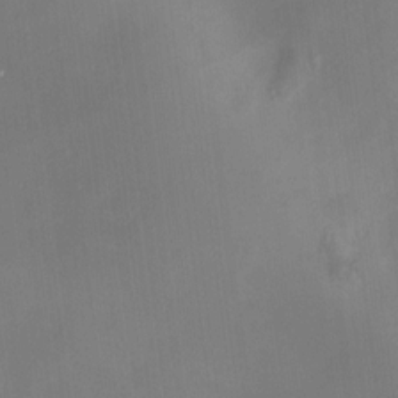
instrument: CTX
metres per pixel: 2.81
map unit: HNhu
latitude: 7.2915
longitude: 9.5588
